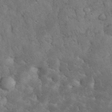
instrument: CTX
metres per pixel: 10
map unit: eHh
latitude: 33.8205
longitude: -66.2522
